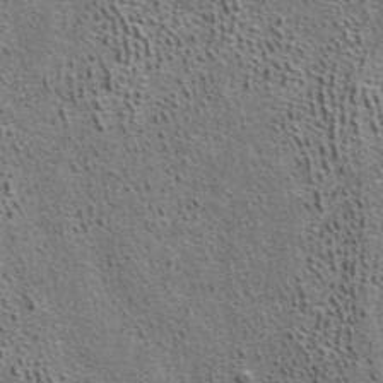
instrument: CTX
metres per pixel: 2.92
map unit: ANa
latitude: 39.7450
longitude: 22.4629
